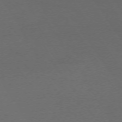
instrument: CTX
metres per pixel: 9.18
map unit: Ap
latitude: -74.2362
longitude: -72.1200
